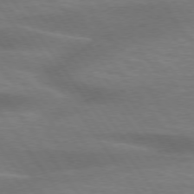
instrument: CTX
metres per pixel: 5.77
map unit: lApd
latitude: 75.3104
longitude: -59.2348
